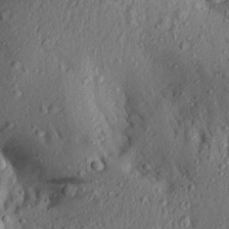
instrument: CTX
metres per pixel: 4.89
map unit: Aa
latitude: 28.5546
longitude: -132.6113
